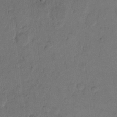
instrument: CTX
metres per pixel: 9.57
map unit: eHh
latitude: 12.1011
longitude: -65.6694
